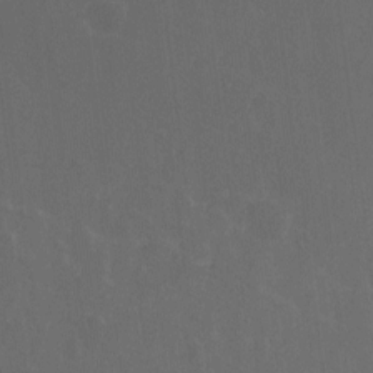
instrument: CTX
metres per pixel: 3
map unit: Hto
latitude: -10.2551
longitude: -36.8569
